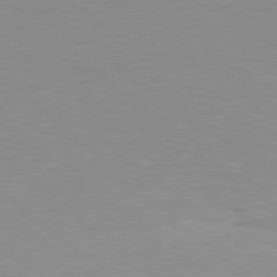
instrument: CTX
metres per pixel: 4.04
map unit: Hpe
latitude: 79.3860
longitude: -128.3467
